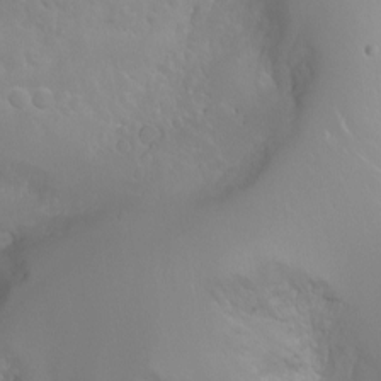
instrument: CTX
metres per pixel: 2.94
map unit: Nhu
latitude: -4.5384
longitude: -75.9150
